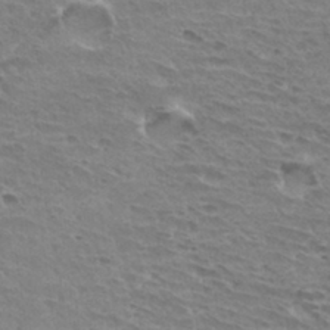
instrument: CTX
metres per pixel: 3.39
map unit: Hto
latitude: 31.5371
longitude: -40.8569
